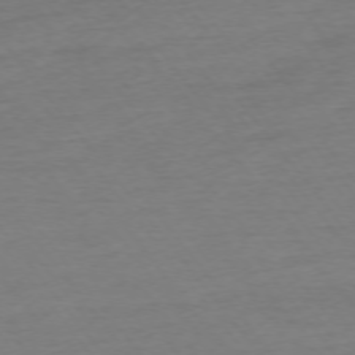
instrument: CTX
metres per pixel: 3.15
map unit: Ap
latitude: -75.1432
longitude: -80.1200
